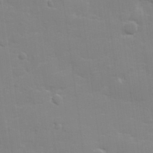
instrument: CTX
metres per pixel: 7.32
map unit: lHvf
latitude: 24.1955
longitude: 142.1605
